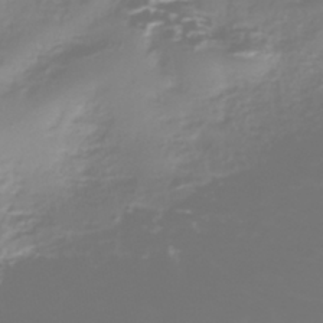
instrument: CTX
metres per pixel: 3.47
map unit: Nhe
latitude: -45.8422
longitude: 153.7666
